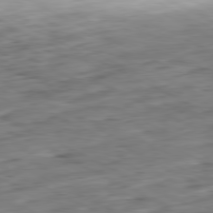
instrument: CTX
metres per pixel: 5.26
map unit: Ap
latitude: -80.9353
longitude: -82.6490
